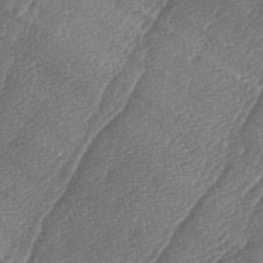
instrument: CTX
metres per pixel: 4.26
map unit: lAa
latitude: -4.1794
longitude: -129.4804
